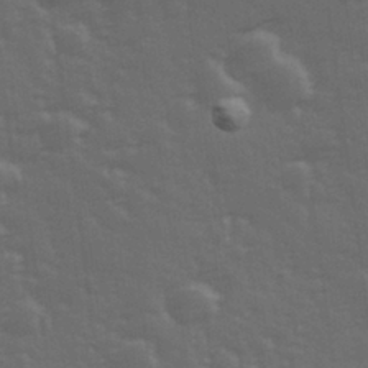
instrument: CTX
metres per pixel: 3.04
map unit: Hve
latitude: 26.9892
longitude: 146.5573
